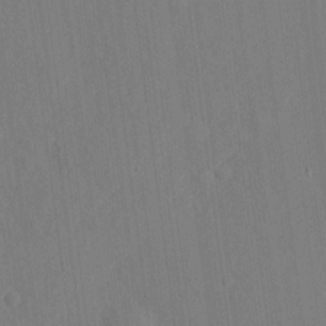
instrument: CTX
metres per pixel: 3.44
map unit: eHh
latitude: 5.6127
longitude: -73.0081
